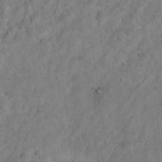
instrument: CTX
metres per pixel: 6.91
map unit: Hto
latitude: 3.0080
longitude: -35.7071
